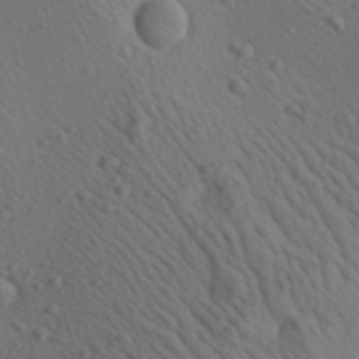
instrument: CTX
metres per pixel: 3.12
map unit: Aa
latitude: 23.2915
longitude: -138.7246
